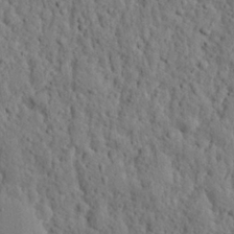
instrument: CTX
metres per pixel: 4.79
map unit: eHh
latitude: 26.1767
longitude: -77.8583
